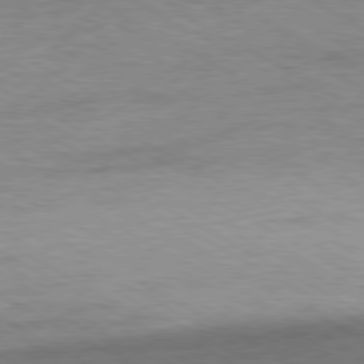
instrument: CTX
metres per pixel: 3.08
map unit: Ap
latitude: -80.8219
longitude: -87.1025
